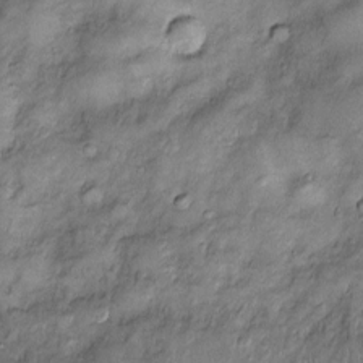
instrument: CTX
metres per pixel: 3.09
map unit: Htu
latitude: -6.1983
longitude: 160.0094
